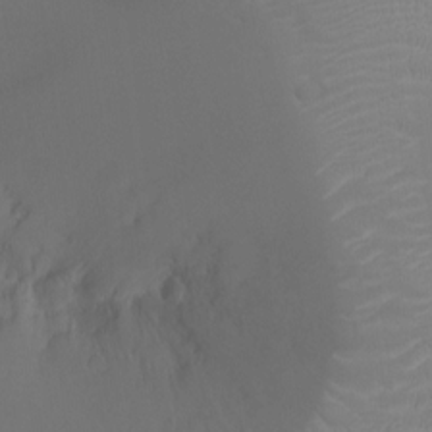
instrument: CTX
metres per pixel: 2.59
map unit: Ht
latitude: -2.7274
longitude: -16.7057
